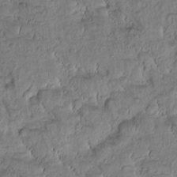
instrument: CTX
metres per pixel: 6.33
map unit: Htu
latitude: -2.6707
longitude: 172.2928
